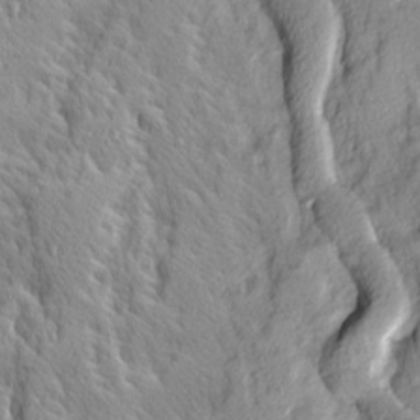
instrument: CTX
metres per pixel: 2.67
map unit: Ave
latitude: 14.1956
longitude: -132.7813
